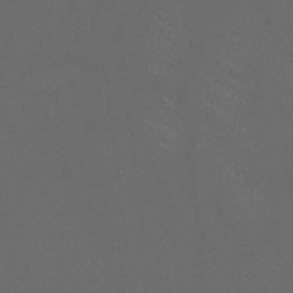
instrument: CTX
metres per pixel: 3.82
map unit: HNhu
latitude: 0.8002
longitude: -2.7813
